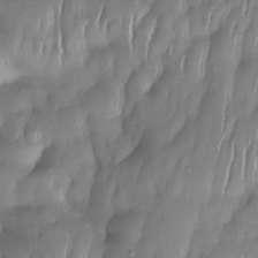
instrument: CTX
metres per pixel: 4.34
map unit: eHh
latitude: -23.0487
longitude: 15.9556
